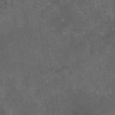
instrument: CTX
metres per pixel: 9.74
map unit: eAb
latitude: 45.5560
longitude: 123.4644
